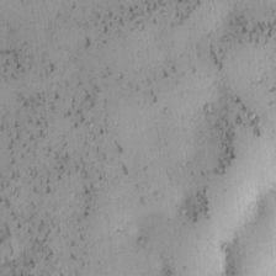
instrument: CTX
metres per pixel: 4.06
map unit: eHh
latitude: -0.5574
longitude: 19.2565
